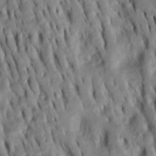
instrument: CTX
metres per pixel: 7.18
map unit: Htu
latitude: -8.1606
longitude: 145.3321
